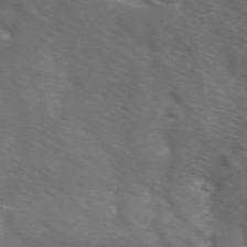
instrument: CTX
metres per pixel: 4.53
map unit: Ave
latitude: 1.1781
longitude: -113.1214
